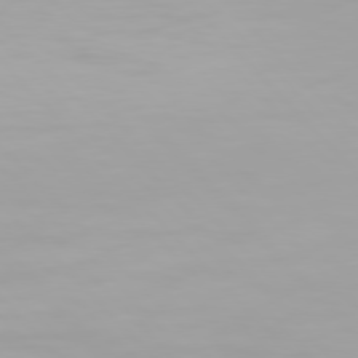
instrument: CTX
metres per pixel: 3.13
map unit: Hpe
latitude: 77.2348
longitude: -172.1199
